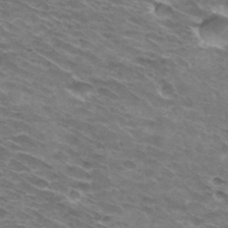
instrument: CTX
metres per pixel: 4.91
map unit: Hto
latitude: 32.5168
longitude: -42.3656
